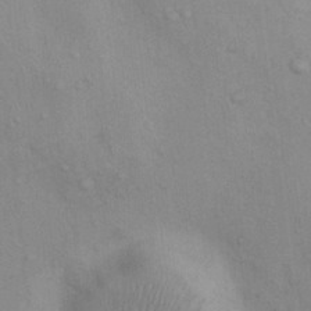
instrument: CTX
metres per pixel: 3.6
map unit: Nhu
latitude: 7.4804
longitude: -24.3278
